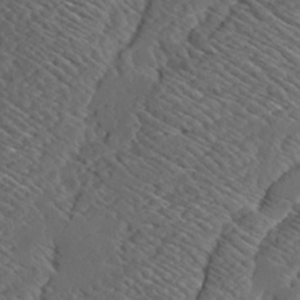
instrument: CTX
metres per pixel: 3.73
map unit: Ave
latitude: 14.4034
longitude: -136.4601
